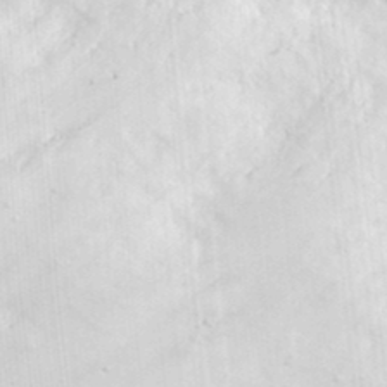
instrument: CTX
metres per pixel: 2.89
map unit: lHvf
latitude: 35.3292
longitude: -91.4615
